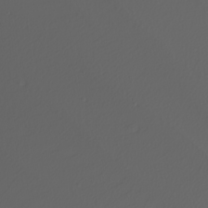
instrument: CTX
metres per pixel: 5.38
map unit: Nhu
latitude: -6.5951
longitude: -94.3279
